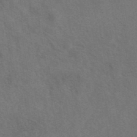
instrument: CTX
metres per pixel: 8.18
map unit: eAb
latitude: 42.4790
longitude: 108.1606
